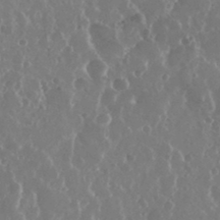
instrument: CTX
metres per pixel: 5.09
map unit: eHh
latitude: 34.4034
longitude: -58.8380
